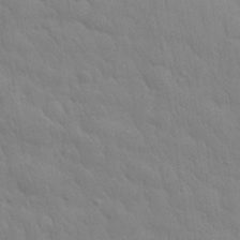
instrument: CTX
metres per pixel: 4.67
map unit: eHh
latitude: 32.4412
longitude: -70.4979
